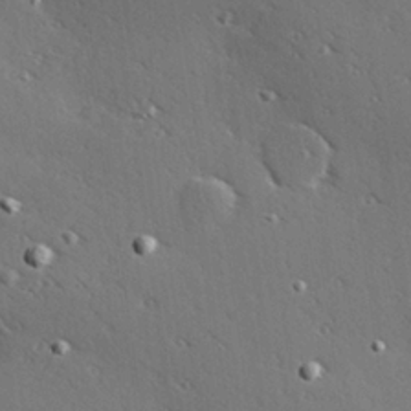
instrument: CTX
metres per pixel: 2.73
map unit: Hve
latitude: 25.8961
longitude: -91.7450
